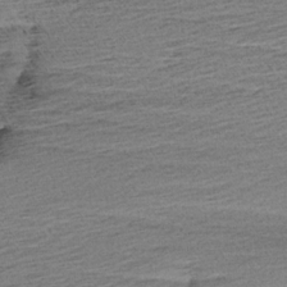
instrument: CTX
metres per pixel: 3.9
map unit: Aa
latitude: 6.5357
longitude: -137.0648
